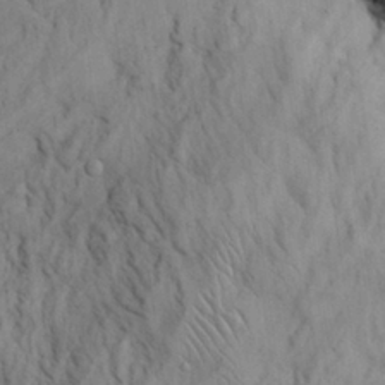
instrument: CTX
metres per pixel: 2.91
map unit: Nhu
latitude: 26.7435
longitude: -69.3293
